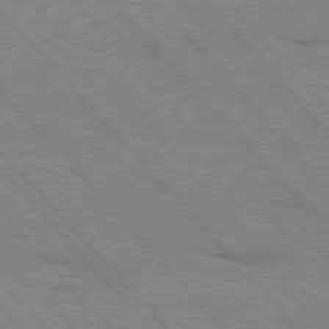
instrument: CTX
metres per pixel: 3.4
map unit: Hpe
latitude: 76.3656
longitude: -150.7813
